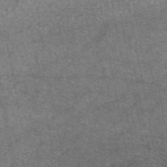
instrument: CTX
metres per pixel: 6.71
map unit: eAb
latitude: 47.2159
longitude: 108.5196
